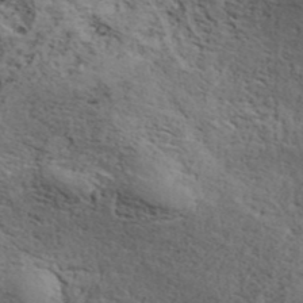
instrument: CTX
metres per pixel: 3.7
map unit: ANa
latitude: 42.8947
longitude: 54.3306
